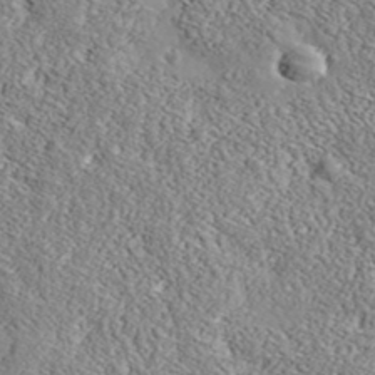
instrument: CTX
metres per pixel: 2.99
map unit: lHvf
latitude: 38.3656
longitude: -92.6301
